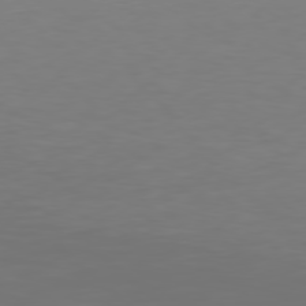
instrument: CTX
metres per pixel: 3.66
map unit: Hpe
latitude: 78.0822
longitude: -141.4237
